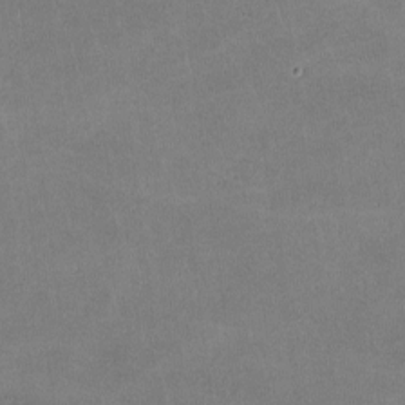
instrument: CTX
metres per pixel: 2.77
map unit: lHvf
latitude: -11.3888
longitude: -102.9136
